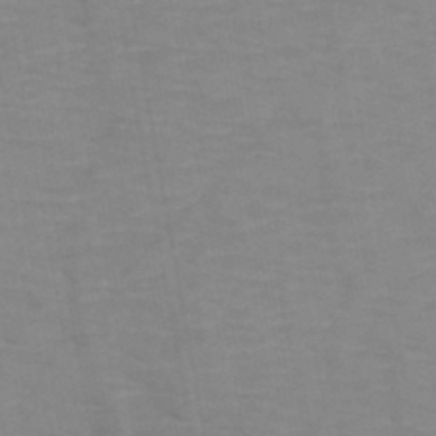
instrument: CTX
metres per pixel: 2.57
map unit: HNb
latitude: -47.3887
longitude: -47.8773
